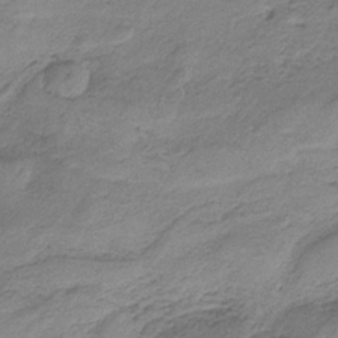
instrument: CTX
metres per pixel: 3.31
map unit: HNb
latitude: -34.3117
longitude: 58.6707
